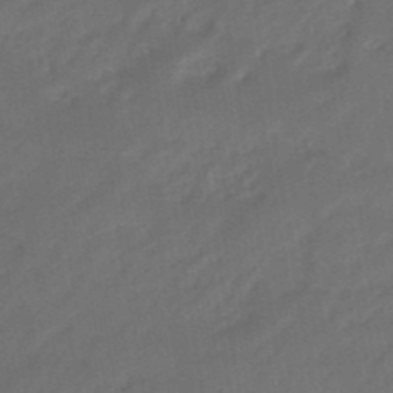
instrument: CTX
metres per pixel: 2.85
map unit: eHb
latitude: -46.5384
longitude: 85.1053
